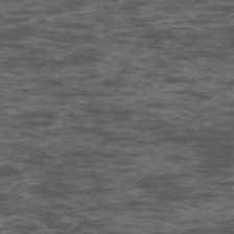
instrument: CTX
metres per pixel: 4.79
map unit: Ap
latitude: -76.4062
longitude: -82.9324
